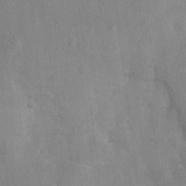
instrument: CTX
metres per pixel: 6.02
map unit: Nhu
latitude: 0.2144
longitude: -16.6301
